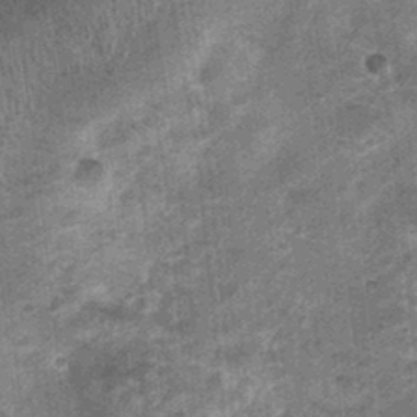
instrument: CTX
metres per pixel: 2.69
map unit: Nhu
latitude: 0.0255
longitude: -16.8002
